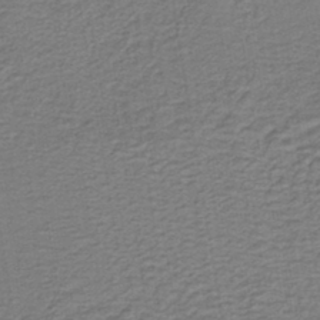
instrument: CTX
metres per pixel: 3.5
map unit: lHb
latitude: -41.7289
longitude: 53.1809
